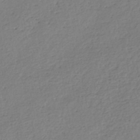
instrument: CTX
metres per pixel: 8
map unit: eHh
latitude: -45.3510
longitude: -28.5357
